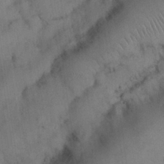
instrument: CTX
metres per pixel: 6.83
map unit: Nhu
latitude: 26.9514
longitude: -68.9892
